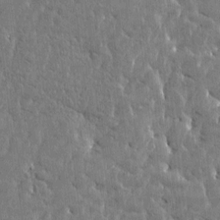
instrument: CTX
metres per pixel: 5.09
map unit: Htu
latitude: -4.3117
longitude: 176.7085
